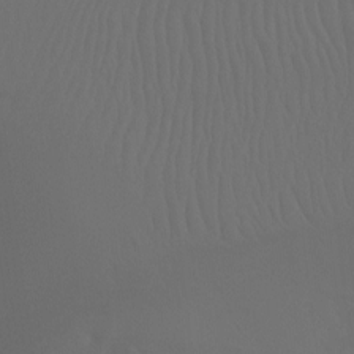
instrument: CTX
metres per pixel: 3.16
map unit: Ht
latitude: -7.6722
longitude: -31.5749
